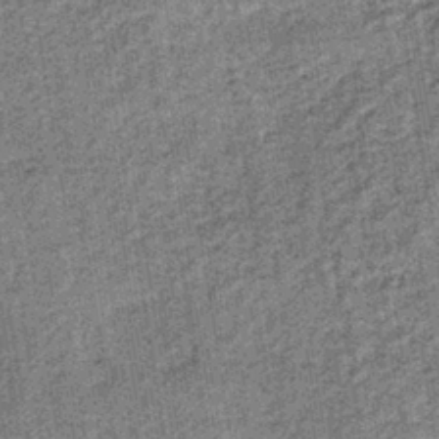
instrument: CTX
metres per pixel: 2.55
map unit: lHb
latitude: -38.2172
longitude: 64.2929
